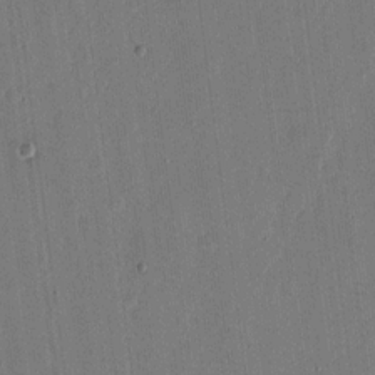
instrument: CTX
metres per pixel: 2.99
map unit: eHh
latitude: 15.5938
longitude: -69.5182
